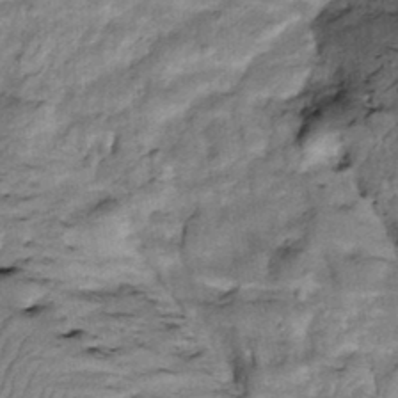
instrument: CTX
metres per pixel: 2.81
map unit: Htu
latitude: -3.5777
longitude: 150.5384
